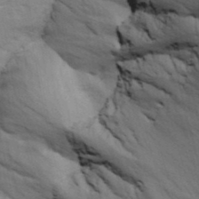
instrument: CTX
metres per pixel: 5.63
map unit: Ave
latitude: 15.6694
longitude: -129.6694
